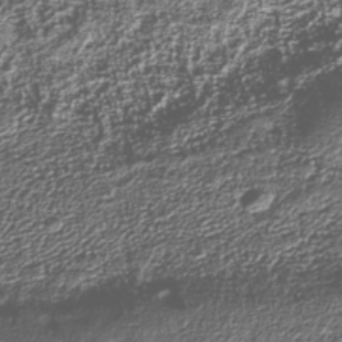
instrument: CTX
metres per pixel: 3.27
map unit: Nhu
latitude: -39.6533
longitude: -83.6882
